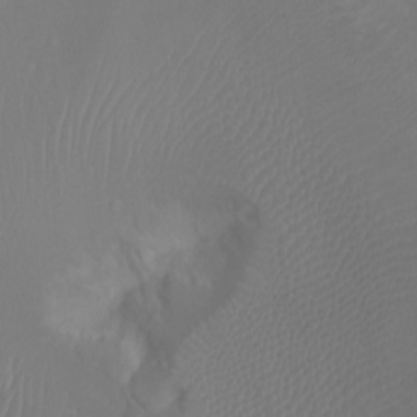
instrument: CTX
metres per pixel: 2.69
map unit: Ht
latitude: -0.7275
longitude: -16.3467
